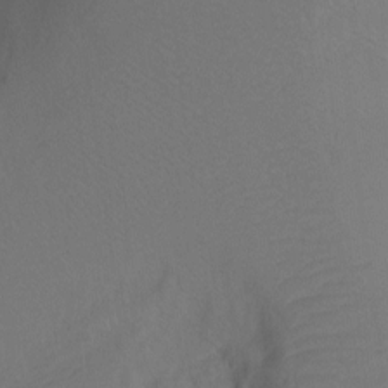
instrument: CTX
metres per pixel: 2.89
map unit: Ht
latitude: -6.7841
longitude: -34.4034
